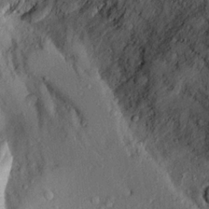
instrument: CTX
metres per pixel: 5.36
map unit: Aa
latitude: 18.3656
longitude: -143.1214
